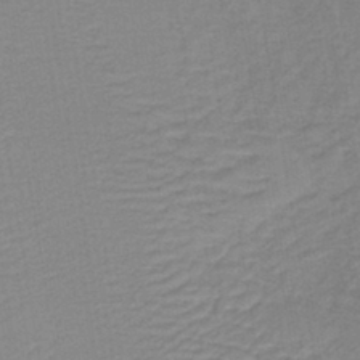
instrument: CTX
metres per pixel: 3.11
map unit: lHb
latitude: -40.5385
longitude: 63.8800
